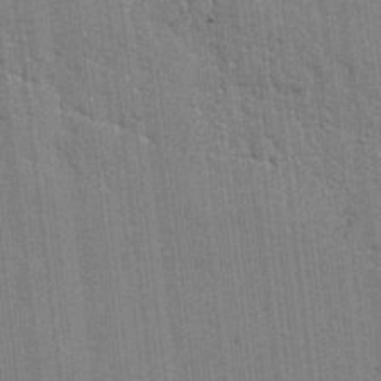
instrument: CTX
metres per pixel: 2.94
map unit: lAvf
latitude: -1.6155
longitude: -107.7639
